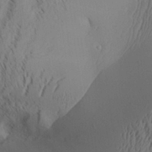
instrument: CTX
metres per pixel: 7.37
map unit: Aa
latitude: 31.2348
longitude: -141.7071
